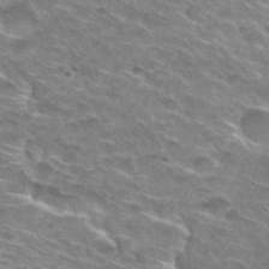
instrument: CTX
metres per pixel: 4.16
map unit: Hto
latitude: 29.8394
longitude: -47.2537
